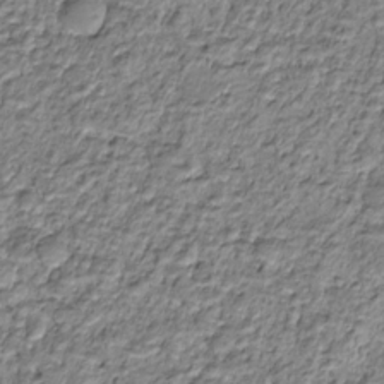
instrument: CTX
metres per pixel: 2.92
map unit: HNhu
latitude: -21.7288
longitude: 84.9919
